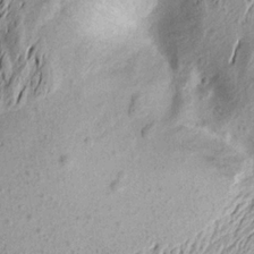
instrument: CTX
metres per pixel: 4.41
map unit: Aa
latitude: 19.5560
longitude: -145.5560
